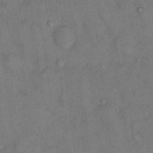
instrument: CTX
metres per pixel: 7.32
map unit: eHh
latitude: 12.9136
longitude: -62.8947
